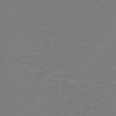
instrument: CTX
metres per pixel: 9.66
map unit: lHb
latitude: -42.7085
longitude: 56.4251
